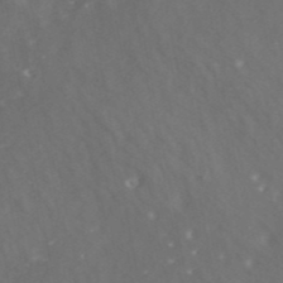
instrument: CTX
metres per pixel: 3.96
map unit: ANa
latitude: 42.4790
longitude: 29.9367
